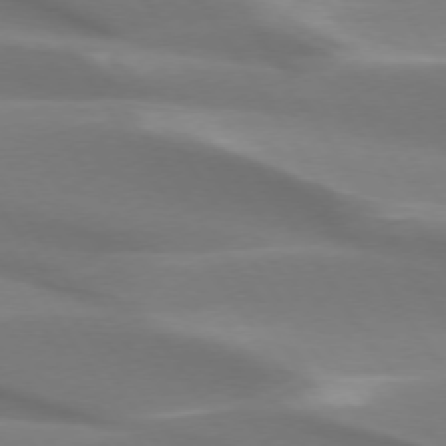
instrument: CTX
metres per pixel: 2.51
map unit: lApd
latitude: 73.5560
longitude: -50.7057
